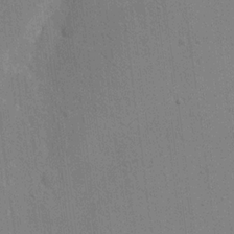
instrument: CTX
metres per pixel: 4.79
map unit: eHh
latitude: 18.8947
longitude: -68.2523
